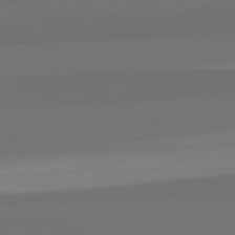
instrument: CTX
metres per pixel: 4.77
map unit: lApd
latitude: 82.7057
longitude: 165.8234
